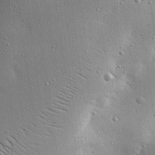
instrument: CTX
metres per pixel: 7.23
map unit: eHh
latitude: 23.9717
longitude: -89.2726
